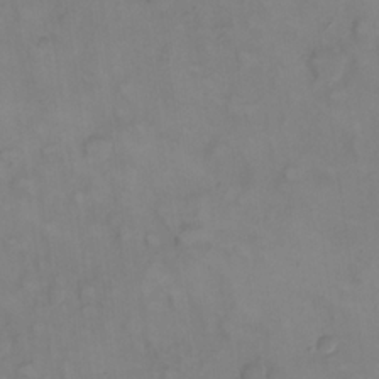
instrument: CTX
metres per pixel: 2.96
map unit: eHh
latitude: 22.5735
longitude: -62.6680
